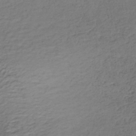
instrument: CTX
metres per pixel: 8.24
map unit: lHb
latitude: -35.6533
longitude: 67.9367
